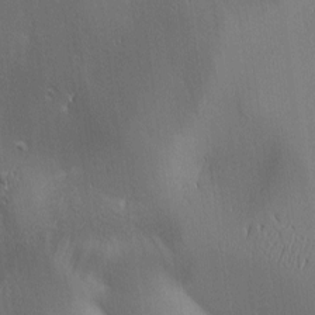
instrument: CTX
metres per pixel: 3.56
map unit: lAa
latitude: 2.0444
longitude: -116.8947
